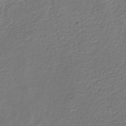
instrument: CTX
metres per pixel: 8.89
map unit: eHb
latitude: -30.8597
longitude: 71.1620
